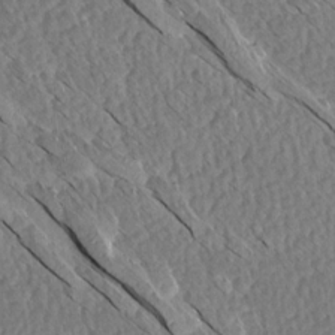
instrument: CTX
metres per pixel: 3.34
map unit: Aa
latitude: 14.8758
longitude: -145.1592
